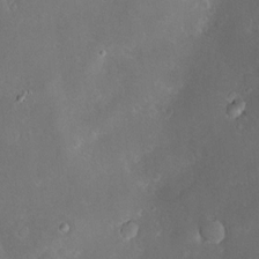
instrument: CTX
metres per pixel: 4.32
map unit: Hve
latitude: -10.4440
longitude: 174.6707
